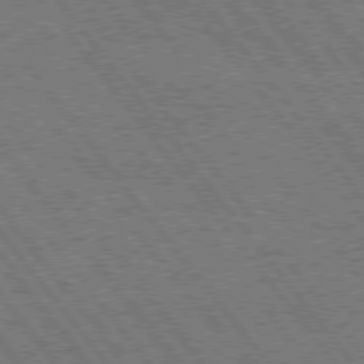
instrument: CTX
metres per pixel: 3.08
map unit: Hpe
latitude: 75.6127
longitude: -149.6316
